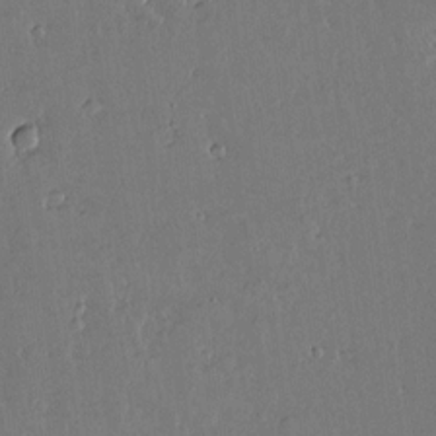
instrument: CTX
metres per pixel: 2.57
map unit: lAvf
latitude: 15.2537
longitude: -127.2915
